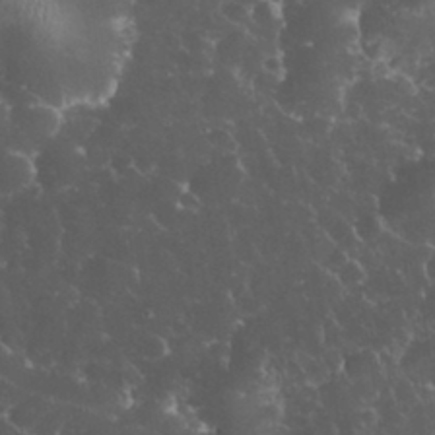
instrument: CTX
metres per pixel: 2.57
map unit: eHh
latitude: 33.6127
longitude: -64.2334
